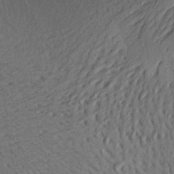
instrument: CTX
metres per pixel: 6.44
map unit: Aa
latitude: 26.1389
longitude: -143.6316
